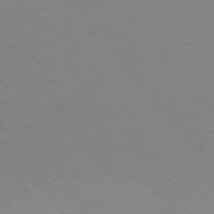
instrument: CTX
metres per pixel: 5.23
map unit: Ap
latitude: -75.5588
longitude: -64.4412
